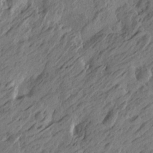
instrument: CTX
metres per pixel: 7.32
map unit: Htu
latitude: -5.7099
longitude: -179.0837
